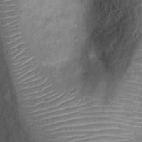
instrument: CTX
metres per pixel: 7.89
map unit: Ht
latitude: 14.2712
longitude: -40.9324
